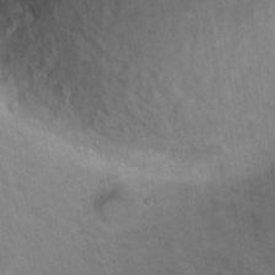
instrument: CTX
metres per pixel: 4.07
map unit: Nhu
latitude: 18.9891
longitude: -30.2334
